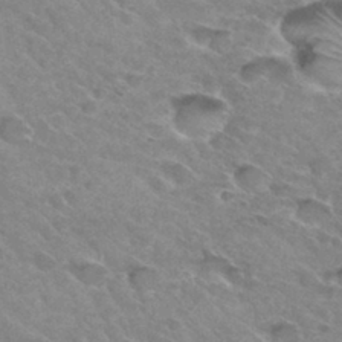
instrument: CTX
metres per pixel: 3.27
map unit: Hto
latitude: 31.8584
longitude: -45.9528
